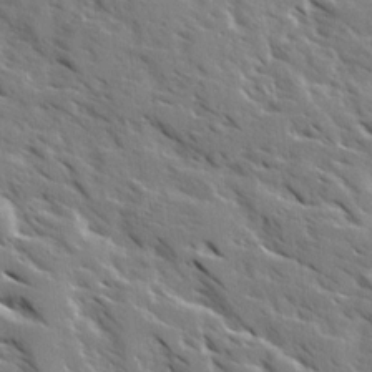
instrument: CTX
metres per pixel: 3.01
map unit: Ave
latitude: 16.4601
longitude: -130.6491
